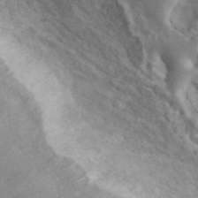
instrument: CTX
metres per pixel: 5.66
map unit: ANa
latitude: 45.5182
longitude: 27.5588
